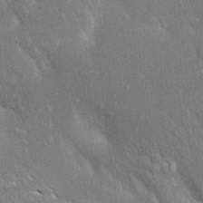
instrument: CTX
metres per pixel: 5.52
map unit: Aa
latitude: 18.1766
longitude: -149.4049
